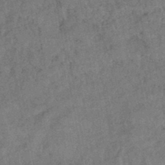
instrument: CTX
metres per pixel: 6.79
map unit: eHb
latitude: -42.8974
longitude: 82.3873
